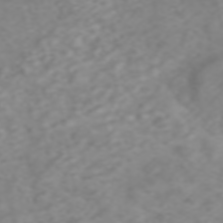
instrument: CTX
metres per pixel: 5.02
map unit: ANa
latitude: 46.2523
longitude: 21.7477
